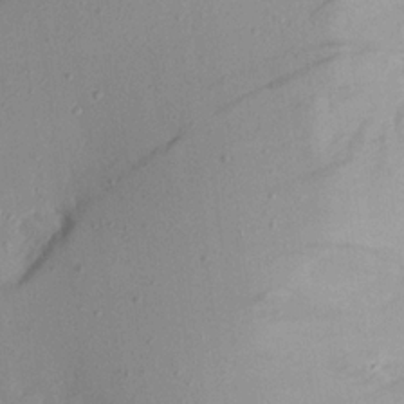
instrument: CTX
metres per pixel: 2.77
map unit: Aa
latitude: 21.8017
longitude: -144.8758
